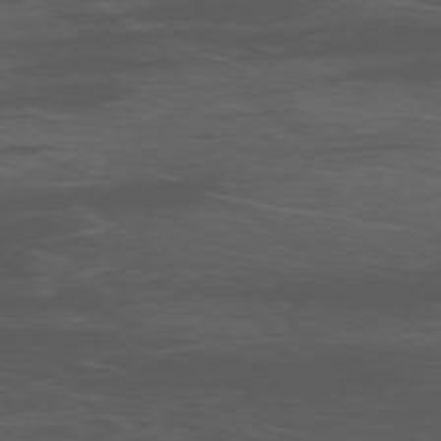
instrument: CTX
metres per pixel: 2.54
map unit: Ap
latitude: -76.6518
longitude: -67.3859
